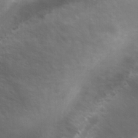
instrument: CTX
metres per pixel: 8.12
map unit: Ave
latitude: 11.3482
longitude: -104.5924
